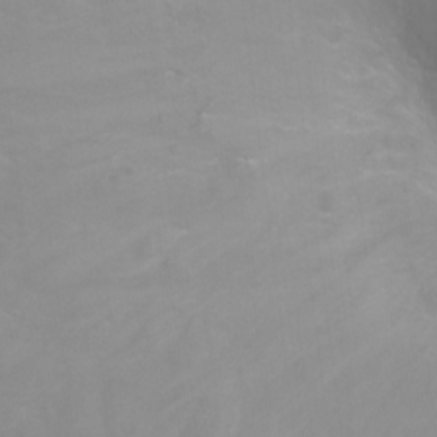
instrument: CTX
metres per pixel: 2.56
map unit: Ht
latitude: -3.2186
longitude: -24.9891
